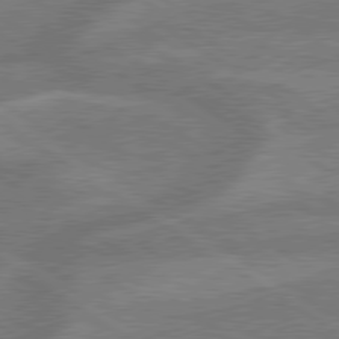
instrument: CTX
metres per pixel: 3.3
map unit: lApd
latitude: 79.4616
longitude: -165.2915
